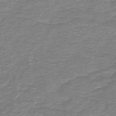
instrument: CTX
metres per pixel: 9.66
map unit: HNb
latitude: -46.6707
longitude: 53.0675
